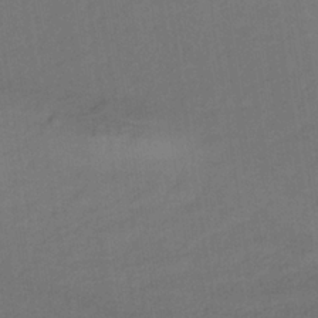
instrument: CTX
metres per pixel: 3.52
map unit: lHb
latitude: -33.7100
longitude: 66.9164
